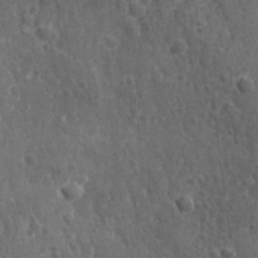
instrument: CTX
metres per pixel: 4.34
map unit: lAvf
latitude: -9.7100
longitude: -120.5546
